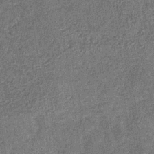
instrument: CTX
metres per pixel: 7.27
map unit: eHb
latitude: -31.5021
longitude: 72.9164
